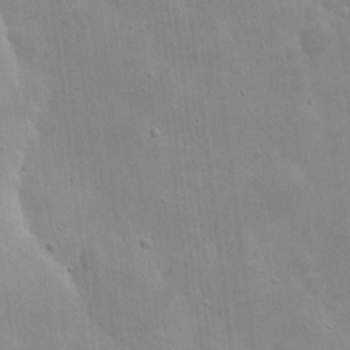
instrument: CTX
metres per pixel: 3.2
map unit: eHh
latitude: 8.1389
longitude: -72.6302
